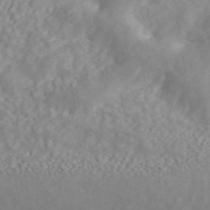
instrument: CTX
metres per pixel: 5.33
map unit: ANa
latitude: 44.4979
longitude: 21.3131
